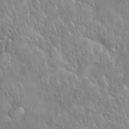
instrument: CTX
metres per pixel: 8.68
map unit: eHh
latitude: 39.2348
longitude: -57.7449
